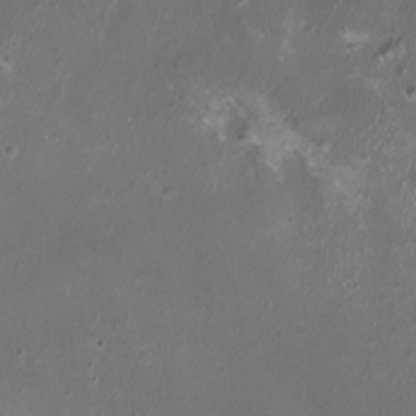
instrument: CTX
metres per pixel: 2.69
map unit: HNhu
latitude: 0.1955
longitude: 1.6911
